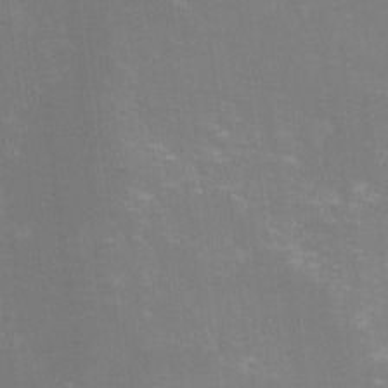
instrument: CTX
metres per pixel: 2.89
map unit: lHvf
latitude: -14.3496
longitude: -100.7435
